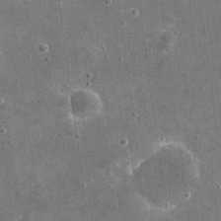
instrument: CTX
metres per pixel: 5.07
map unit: eHh
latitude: 20.6302
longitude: -65.7261
